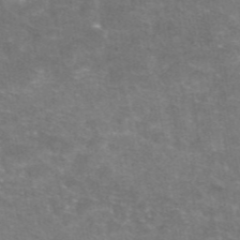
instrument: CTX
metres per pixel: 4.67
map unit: eAb
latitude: 47.1592
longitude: 106.3118
